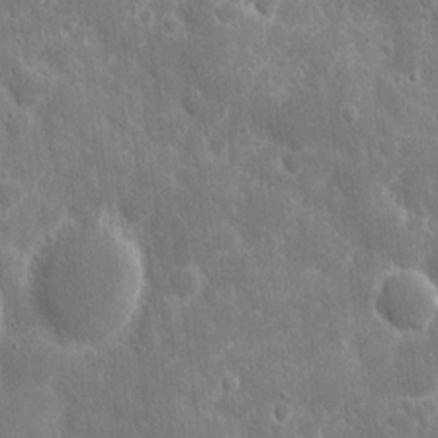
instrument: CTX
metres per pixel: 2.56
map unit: eHh
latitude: 8.3467
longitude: -69.9717
